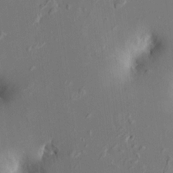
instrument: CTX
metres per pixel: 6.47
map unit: HNhu
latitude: 4.8002
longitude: -5.9906
